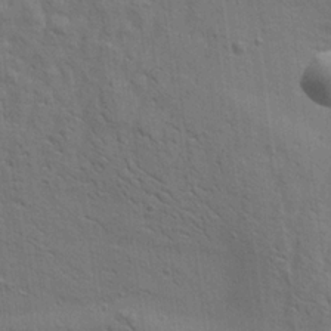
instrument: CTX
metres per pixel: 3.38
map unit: Aa
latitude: 21.9717
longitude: -140.4978
